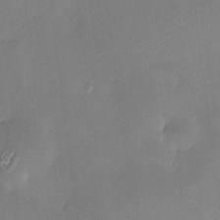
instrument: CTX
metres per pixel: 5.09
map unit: HNhu
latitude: 6.9325
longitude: 5.5777
